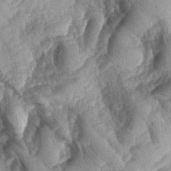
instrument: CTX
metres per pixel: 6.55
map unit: lAa
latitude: -4.2172
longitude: -127.1970
